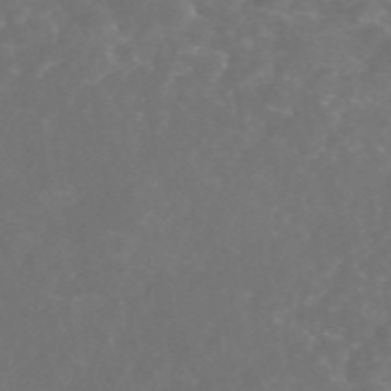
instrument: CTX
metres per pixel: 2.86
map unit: eAb
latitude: 46.6491
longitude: 126.4440
